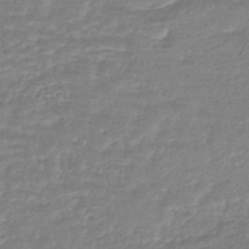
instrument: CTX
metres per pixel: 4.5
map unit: HNhu
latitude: -45.8422
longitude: 98.4440
